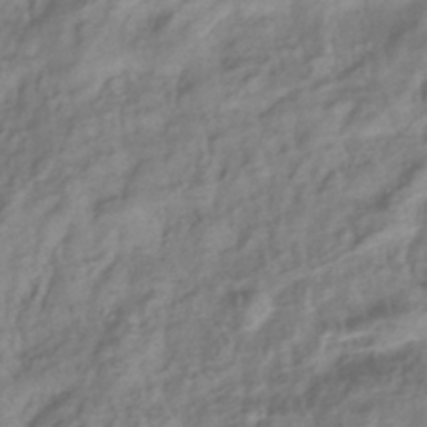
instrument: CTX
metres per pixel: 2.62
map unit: eHb
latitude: -40.5385
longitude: 78.9730
